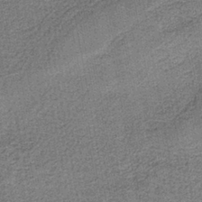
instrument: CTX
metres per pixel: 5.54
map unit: eAb
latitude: -38.6519
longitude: 52.7652
